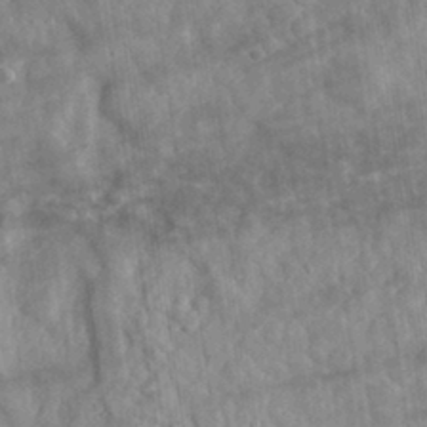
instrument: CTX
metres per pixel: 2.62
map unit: eHh
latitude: 33.2159
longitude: -78.2523
